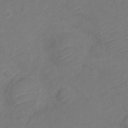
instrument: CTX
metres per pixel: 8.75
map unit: Nve
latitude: -17.3699
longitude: 106.6897
